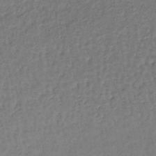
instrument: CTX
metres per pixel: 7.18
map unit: lHb
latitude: -38.1606
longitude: 59.8989
